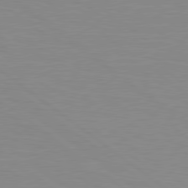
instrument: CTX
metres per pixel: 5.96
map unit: Hpe
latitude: 79.3104
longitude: -148.2900
